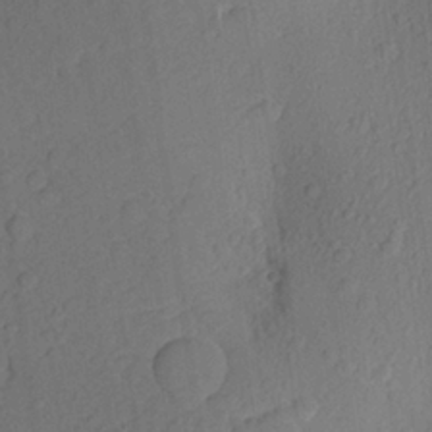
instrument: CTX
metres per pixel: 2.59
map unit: Aa
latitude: 25.0836
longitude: -147.0837
